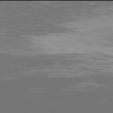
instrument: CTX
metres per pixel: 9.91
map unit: Hpe
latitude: 77.9906
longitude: -143.8772
